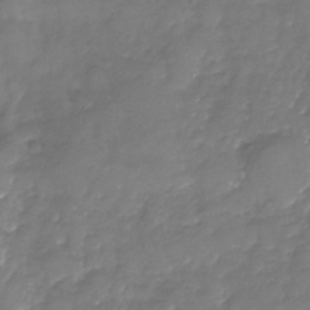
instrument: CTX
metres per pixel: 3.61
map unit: Nhu
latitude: -24.2928
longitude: -56.9702
